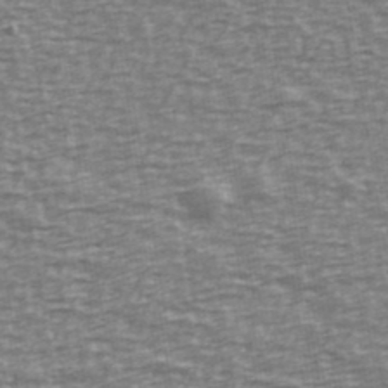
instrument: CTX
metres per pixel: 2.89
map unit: Ave
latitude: 40.1010
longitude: -113.3293
